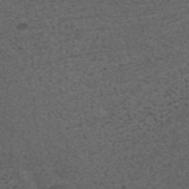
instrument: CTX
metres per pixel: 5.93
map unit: ANa
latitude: 41.3859
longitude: 27.7666
